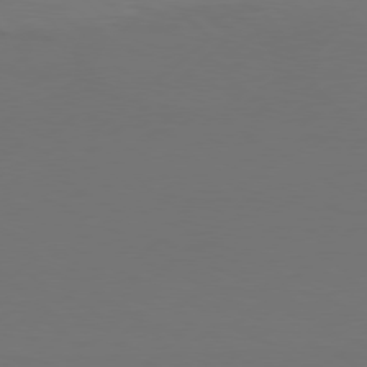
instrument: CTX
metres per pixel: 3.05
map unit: Hpe
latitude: 77.7260
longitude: -125.8205
